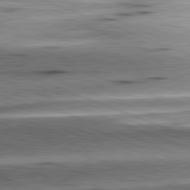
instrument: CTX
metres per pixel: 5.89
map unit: lApd
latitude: 81.4237
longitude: -150.9891
